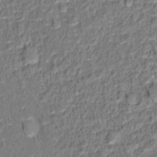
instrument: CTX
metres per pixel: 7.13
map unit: Hto
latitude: 12.9892
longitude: -38.2333
